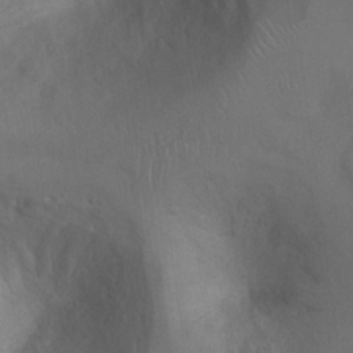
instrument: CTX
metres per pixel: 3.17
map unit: Ht
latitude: 5.1592
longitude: -29.6316
